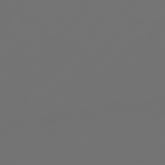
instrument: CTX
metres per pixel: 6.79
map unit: Hpe
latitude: 78.1578
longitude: 173.3887
